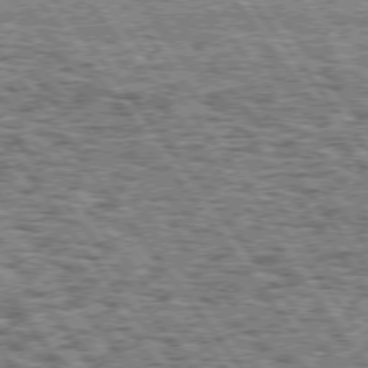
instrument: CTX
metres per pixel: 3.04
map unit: Hpe
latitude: 74.7246
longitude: -155.0836
